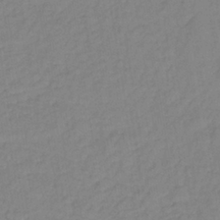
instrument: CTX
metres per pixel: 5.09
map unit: lHb
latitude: -37.0675
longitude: 68.8597
